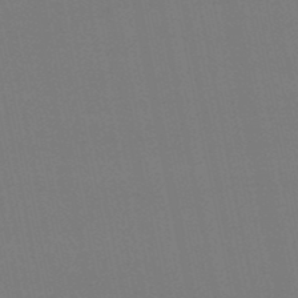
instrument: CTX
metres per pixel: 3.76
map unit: lHb
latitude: -50.1984
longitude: 70.7841
